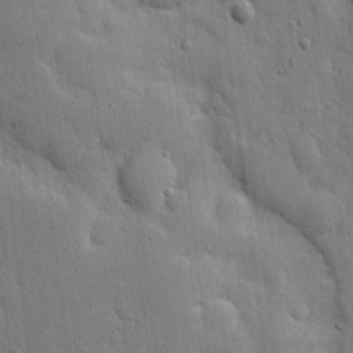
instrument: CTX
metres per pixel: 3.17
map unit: eHh
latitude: 5.6694
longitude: -70.9891
